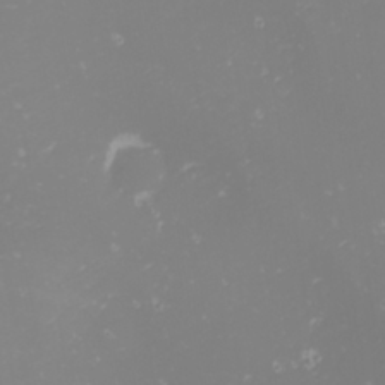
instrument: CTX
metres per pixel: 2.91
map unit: Nhu
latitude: -1.2943
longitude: -80.6301
